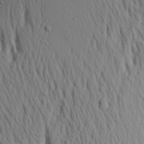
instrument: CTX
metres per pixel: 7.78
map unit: Aa
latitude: 19.6505
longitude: -147.8206
